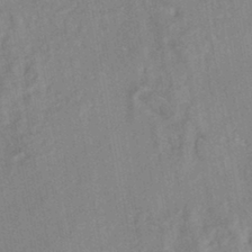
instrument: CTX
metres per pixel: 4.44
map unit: HNhu
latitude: -42.3684
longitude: 91.7478
